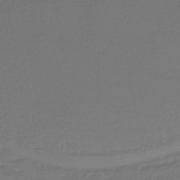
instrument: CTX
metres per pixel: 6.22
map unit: HNhu
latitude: -47.5210
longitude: 95.8989
